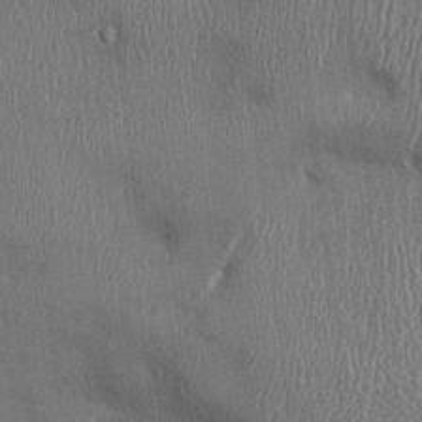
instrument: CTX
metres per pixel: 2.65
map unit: Ht
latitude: -2.9730
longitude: -13.8961
